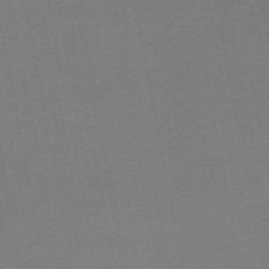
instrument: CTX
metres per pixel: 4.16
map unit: HNhu
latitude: -49.3699
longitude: 100.1605
